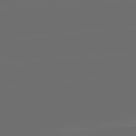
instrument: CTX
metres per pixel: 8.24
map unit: lApd
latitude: 82.1388
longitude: -165.9717
